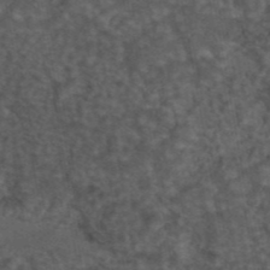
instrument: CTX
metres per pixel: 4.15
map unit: eAb
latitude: 43.9150
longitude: 106.5385
